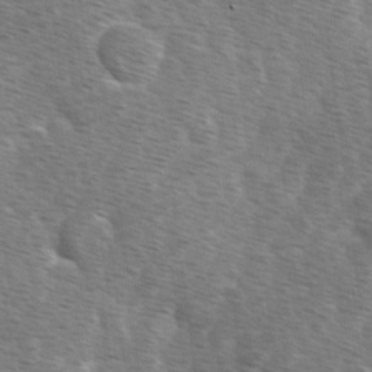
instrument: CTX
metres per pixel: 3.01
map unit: Ave
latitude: 0.5357
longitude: -111.9150
